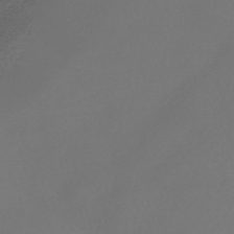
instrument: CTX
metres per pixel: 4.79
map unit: HNhu
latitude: -42.9730
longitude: 93.5021
